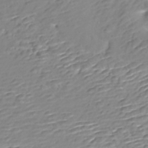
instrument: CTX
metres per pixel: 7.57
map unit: Nhe
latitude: -47.6533
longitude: -172.8002
